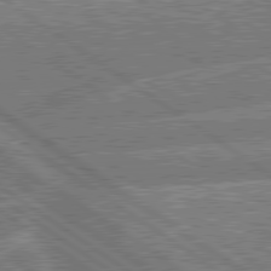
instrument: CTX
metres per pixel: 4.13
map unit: lApd
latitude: 79.9150
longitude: -156.7435
